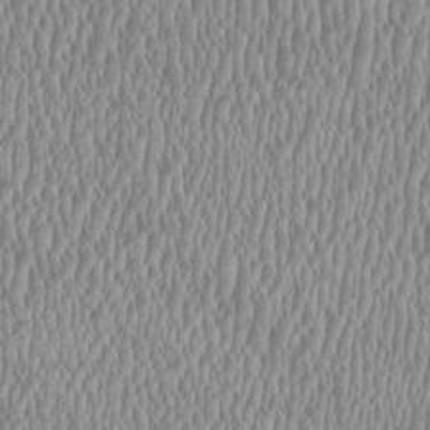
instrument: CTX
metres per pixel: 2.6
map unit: HNhu
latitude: 0.3089
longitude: -0.1955
